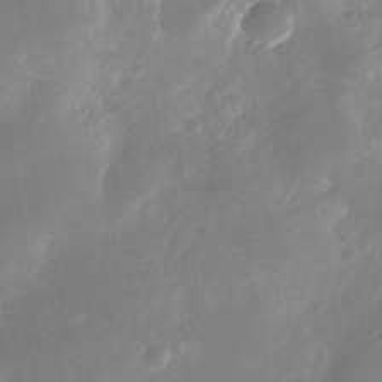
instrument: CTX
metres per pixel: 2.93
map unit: Nhu
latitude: -25.6344
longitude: -70.8569
